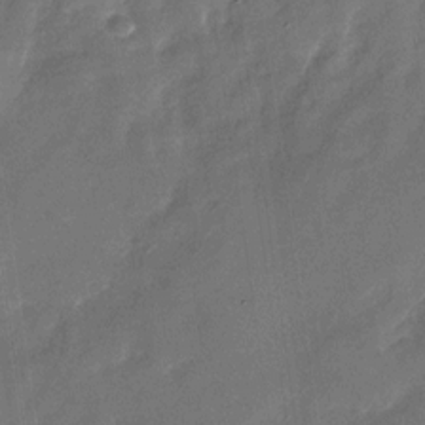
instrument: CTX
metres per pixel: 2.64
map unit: Nhu
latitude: -28.6896
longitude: -75.4993
